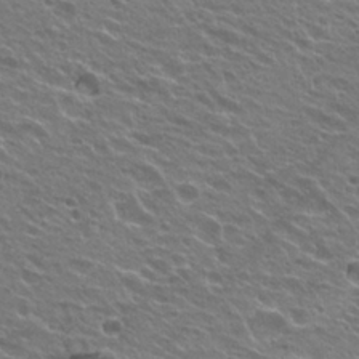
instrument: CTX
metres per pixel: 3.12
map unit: Hto
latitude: 24.5734
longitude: -30.7058
